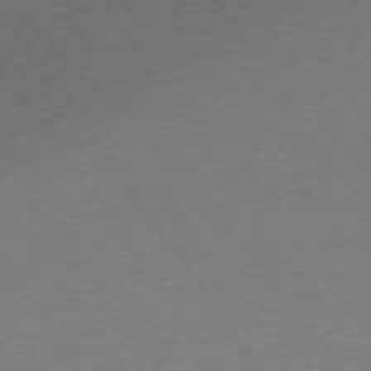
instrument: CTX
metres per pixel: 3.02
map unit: Ap
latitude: -75.6155
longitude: -65.0836
